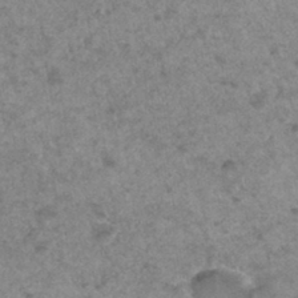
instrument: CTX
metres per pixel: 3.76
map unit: Hto
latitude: 32.9514
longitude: -49.3482
